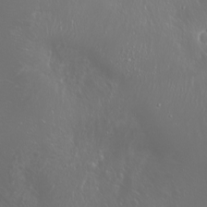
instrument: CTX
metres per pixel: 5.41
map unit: Nhu
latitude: -5.6533
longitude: -79.1970
